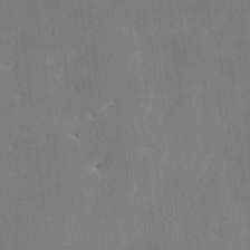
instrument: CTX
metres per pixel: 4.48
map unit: HNhu
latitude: 3.6127
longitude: -6.7057
